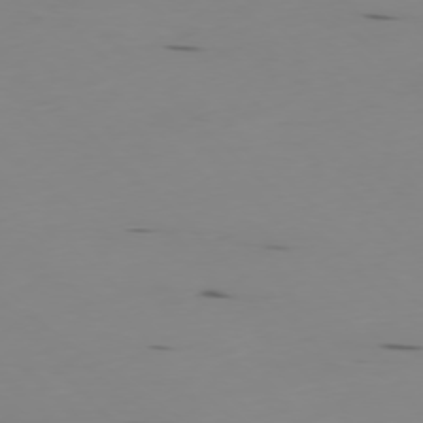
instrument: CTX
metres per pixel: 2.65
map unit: Ap
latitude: -77.1809
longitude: -82.3845
